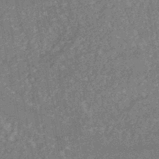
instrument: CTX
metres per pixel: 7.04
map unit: HNhu
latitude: -45.2187
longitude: 99.3132
